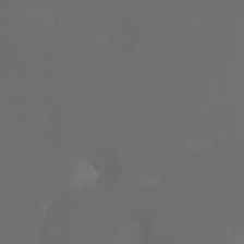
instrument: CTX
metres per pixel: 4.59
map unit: Aa
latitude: -7.3698
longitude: -72.9703
